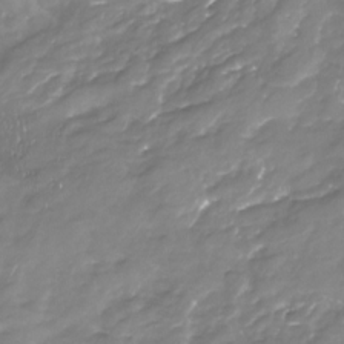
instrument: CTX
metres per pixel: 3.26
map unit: Nhu
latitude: -22.7463
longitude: -57.1592
